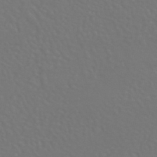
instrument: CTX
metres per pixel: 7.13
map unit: HNhu
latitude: -43.3698
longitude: 93.8989
